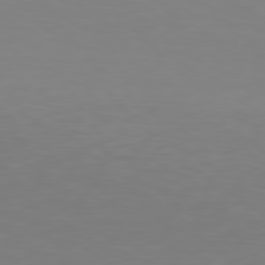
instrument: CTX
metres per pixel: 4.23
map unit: Hpe
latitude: 77.4993
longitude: -176.1578
